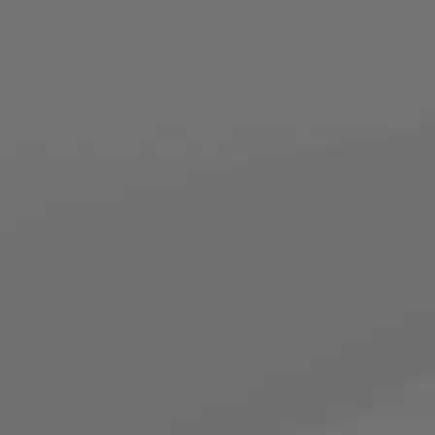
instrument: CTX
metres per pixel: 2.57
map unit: lApd
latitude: 79.0459
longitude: -139.1403
